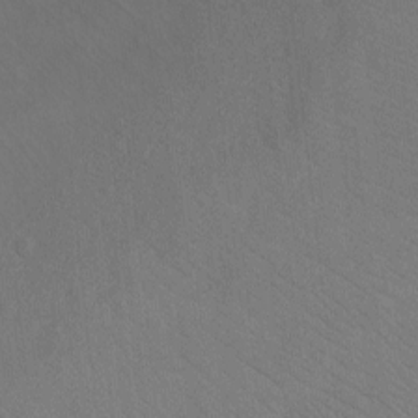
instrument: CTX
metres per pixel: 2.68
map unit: Ht
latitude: -7.1620
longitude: -34.2711
